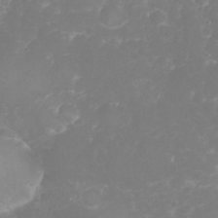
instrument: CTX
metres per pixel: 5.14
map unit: eHh
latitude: 31.4238
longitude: -65.2726
